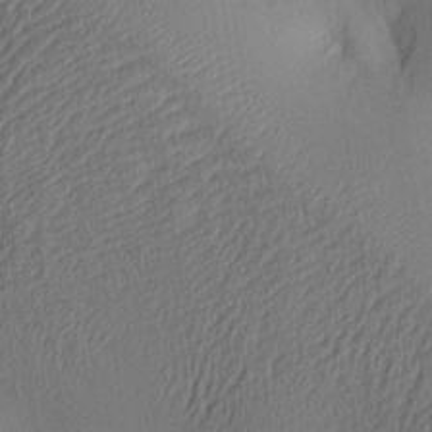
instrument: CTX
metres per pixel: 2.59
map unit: lAa
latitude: 5.2537
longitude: -113.1214
